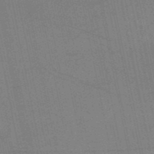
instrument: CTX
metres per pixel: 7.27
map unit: HNb
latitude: -52.9352
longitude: -46.6869
